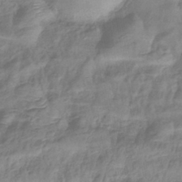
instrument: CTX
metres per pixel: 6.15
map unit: eHb
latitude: -40.5007
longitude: 79.1242
